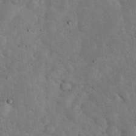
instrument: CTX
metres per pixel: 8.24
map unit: eHh
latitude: 34.5356
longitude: -68.3278
